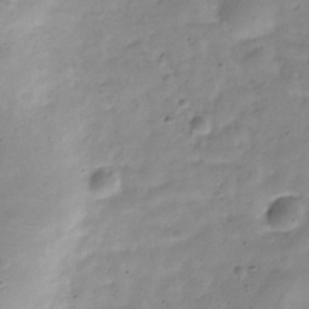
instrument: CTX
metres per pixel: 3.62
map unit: Hve
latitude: -32.5007
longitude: 90.7841
